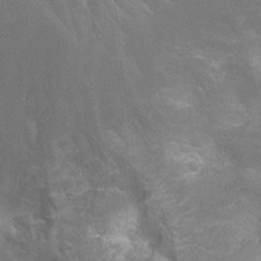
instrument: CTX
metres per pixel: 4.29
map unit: Nhu
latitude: -14.5196
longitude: -25.0269
